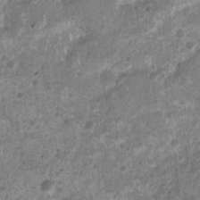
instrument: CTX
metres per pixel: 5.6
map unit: Nhu
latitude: 2.9513
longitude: -16.2144
